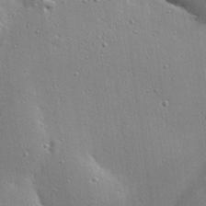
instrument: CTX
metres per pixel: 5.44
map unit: eHh
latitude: 25.0647
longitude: -89.5749
